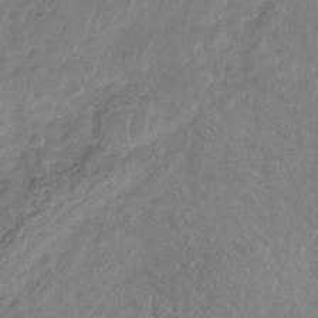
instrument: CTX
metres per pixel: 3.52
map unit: Nhe
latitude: -41.9178
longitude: -111.1403
